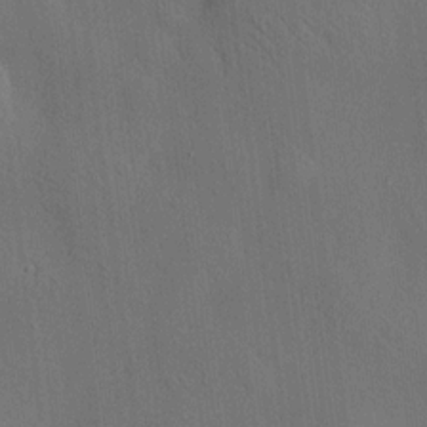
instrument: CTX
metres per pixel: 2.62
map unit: HNhu
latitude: 12.5357
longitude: 10.3495
